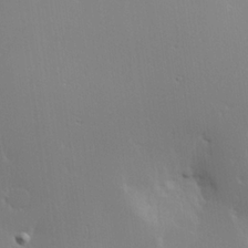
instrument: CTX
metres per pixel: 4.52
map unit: Hve
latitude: 23.3104
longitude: 145.7667
